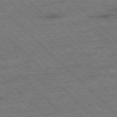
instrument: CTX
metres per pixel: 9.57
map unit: Hpe
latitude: -77.4076
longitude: -15.2348
